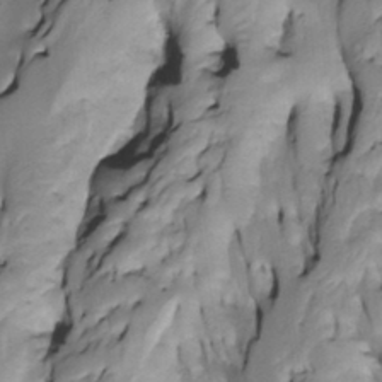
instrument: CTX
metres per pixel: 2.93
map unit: Htu
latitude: -4.8408
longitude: 150.5006
